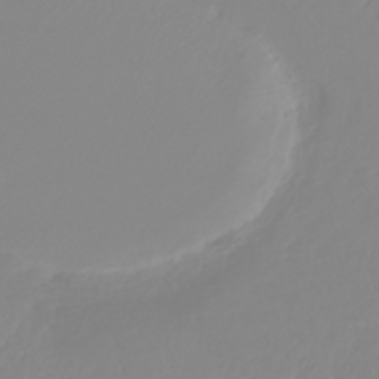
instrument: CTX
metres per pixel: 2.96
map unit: lHb
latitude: -44.4629
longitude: 54.3684
